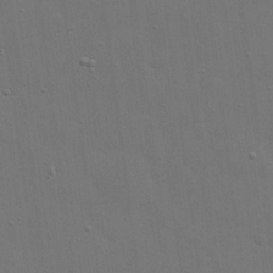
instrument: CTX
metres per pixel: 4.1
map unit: eHh
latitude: 19.7071
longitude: -66.8380
